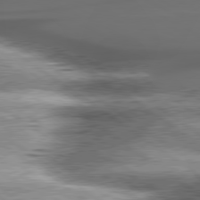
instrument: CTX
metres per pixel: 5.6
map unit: lApd
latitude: 80.2522
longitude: -140.4223
